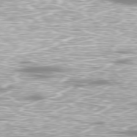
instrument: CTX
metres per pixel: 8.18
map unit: Ap
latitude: -79.8611
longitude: -61.2537
